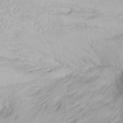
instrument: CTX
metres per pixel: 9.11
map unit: Aa
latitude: 20.4034
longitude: -146.4412
